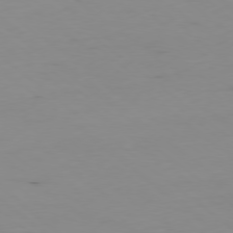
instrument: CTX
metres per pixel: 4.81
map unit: Hpe
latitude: -78.7085
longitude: 13.3321
